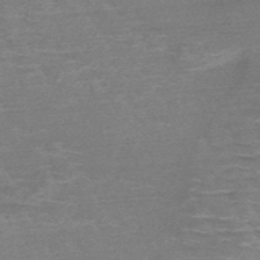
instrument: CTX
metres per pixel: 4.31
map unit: HNb
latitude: -48.6897
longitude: -48.7246
